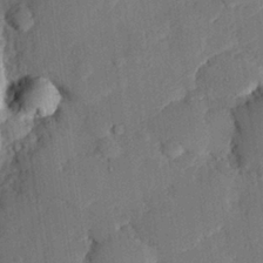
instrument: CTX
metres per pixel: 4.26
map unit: eHh
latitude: 27.1592
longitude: -82.3089
